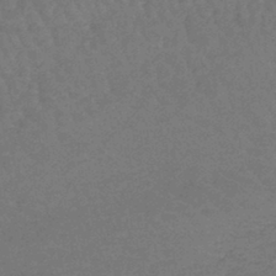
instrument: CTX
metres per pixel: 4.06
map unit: lHb
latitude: -42.7274
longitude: 66.4251
